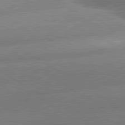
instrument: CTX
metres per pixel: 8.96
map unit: lApd
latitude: 80.5357
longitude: -162.0822
